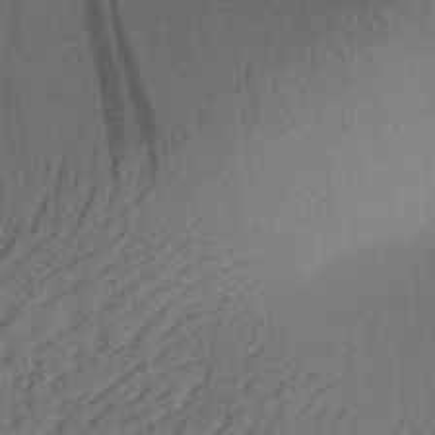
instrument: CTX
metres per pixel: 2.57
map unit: Aa
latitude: 30.6680
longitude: -141.8205
